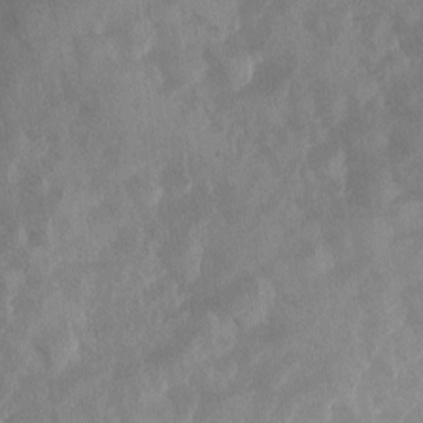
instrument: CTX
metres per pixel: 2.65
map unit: Ave
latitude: -10.4818
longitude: -118.4034
